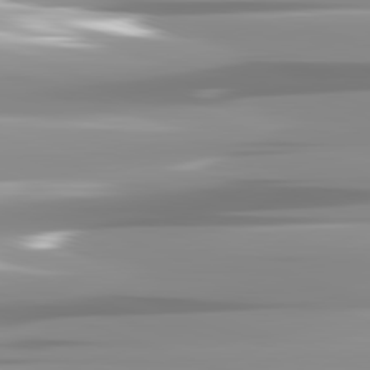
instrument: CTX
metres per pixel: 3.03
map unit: lApd
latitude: 82.1766
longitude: -139.8961
